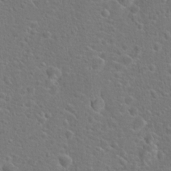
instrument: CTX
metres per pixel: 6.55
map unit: Hto
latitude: 18.0633
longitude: -42.3656
